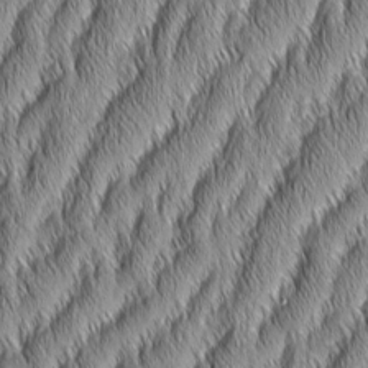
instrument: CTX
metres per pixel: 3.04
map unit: Aa
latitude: 7.3104
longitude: -130.7814
